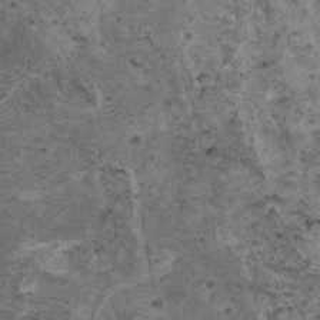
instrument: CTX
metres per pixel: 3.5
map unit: HNhu
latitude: 3.3104
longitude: 4.0850
